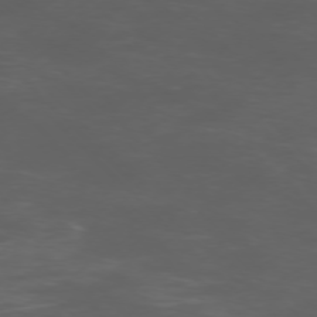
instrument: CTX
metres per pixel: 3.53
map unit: Ap
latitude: -76.3684
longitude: -68.6302
